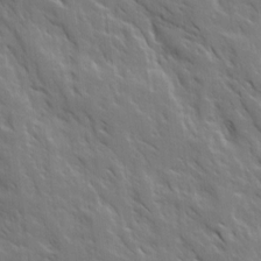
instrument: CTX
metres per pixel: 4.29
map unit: Ave
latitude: 15.5372
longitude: -132.1767
